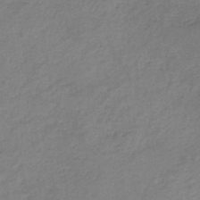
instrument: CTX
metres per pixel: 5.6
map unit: HNb
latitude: -43.9178
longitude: -39.4804
